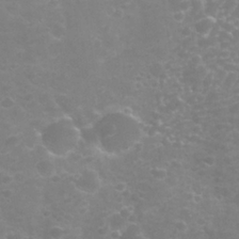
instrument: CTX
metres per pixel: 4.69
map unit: Nhu
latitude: 25.8772
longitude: -53.1403
